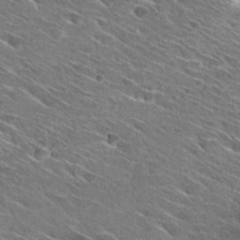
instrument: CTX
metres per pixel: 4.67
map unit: Hto
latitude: 29.3670
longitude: -43.3293
